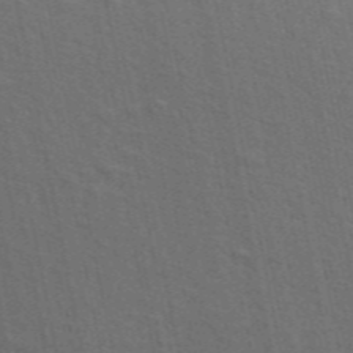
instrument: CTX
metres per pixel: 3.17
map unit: ANa
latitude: 49.4993
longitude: -82.1388
